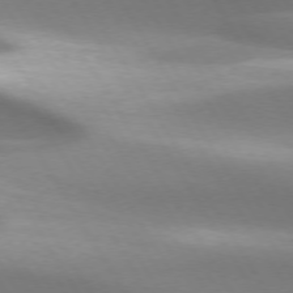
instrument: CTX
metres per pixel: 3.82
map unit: lApd
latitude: 73.4238
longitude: -53.2348
